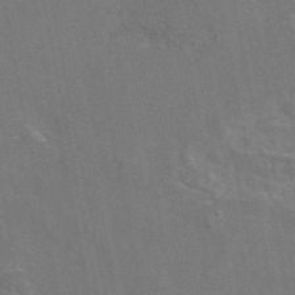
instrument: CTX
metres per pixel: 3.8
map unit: eAb
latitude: 46.4979
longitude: 116.2172
